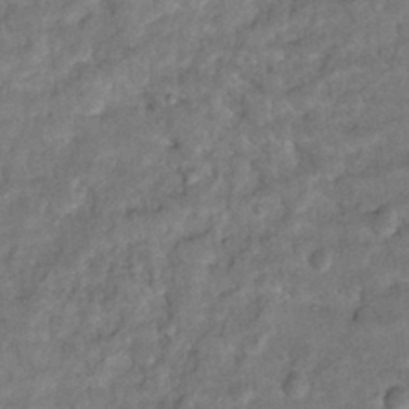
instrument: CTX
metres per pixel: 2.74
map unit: Hto
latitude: 16.1011
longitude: -35.6316
